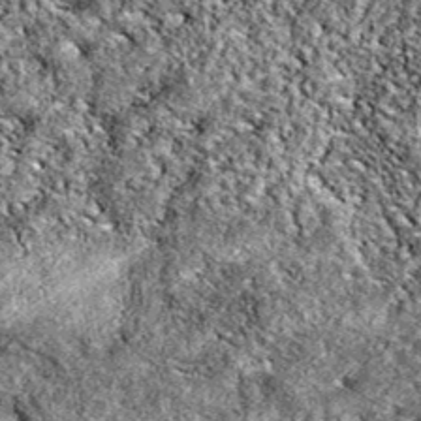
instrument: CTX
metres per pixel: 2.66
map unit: eAb
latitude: 38.8191
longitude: 111.8989
